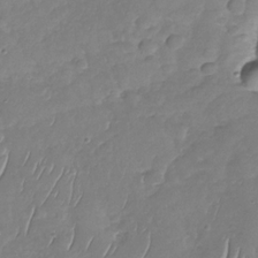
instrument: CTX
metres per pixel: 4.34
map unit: Nhu
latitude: -30.6329
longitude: -59.9528
